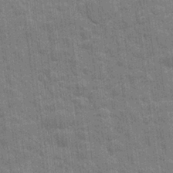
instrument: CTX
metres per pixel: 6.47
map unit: eHh
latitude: 7.7261
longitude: -74.7057
